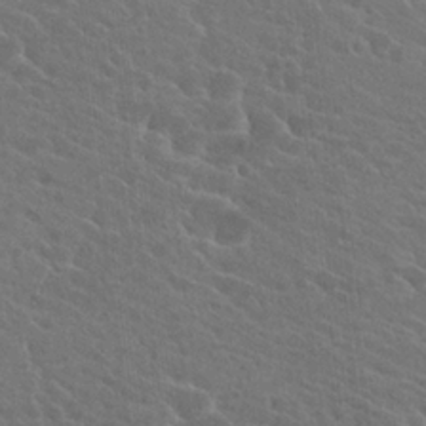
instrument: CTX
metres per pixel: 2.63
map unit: Hto
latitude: 23.7827
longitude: -39.5749
